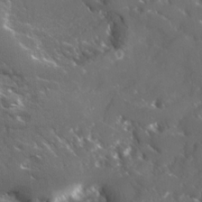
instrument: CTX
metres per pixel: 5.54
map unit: Ave
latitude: 17.4993
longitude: -130.3846
